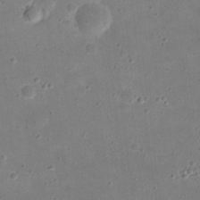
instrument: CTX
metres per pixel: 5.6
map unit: eHh
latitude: 21.1403
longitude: -63.7261
